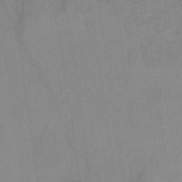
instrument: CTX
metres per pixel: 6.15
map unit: HNb
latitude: -31.2754
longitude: 62.1605
